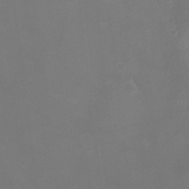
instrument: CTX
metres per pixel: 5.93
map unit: Ht
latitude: -2.4817
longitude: -18.9702
